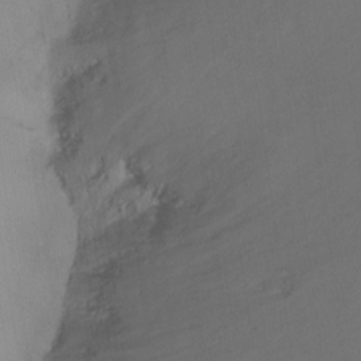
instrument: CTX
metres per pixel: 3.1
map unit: Ht
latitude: -10.2740
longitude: -39.4048
